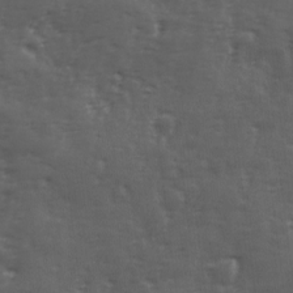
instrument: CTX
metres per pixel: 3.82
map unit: Ave
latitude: 11.8395
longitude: -103.9528
